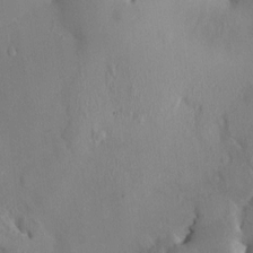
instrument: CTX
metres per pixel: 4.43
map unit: HNhu
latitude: 3.2726
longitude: -6.5735
